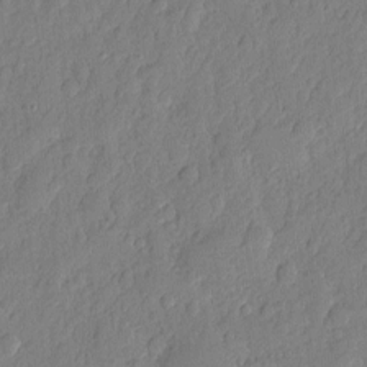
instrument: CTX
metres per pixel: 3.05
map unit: eHh
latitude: 6.8002
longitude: -74.8758
